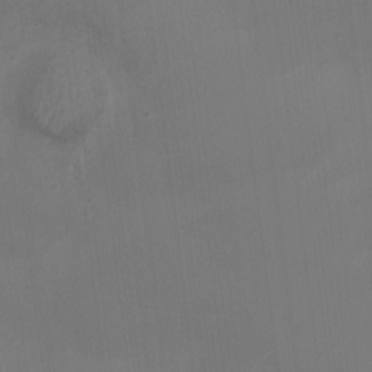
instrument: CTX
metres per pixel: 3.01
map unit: Ht
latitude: 1.2348
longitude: -20.1011
